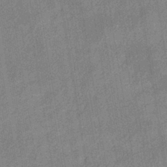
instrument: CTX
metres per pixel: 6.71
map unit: lHb
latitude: -37.1998
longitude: 73.9556
